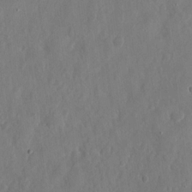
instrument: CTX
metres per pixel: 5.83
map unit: eHh
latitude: 13.7450
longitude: -72.4790
